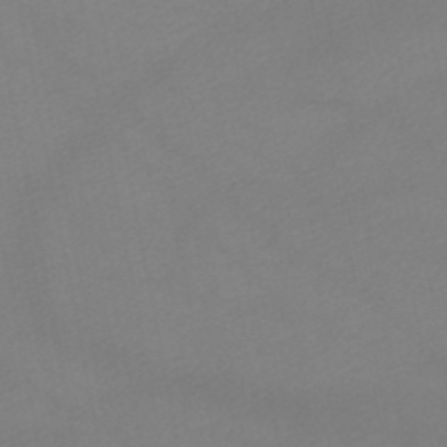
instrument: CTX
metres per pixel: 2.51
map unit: lHb
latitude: -46.1417
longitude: 67.4643
